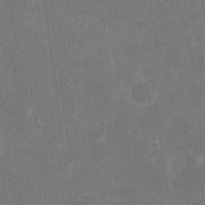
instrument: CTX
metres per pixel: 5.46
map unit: eHh
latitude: 20.0822
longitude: -66.0633
